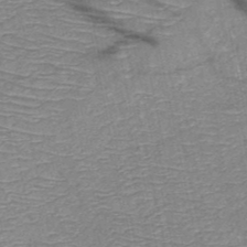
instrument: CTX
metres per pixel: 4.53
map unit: HNb
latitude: -50.3495
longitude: -47.4994
